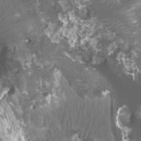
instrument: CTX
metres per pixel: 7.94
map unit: Htu
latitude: 3.8961
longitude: -20.4223
